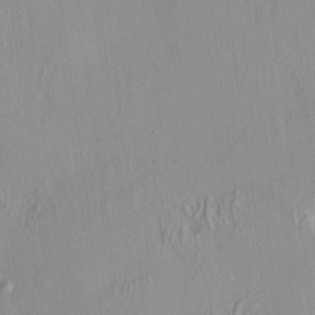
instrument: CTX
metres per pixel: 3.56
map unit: HNhu
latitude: 7.1781
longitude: 12.7841
